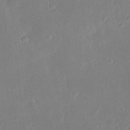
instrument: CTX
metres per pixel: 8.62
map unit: Hve
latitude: -11.0109
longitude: 175.6910
